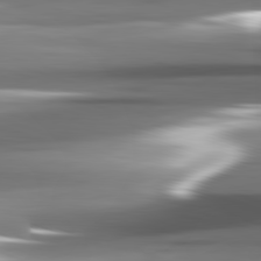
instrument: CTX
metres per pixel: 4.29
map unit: lApd
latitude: 82.1766
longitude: -141.4804
